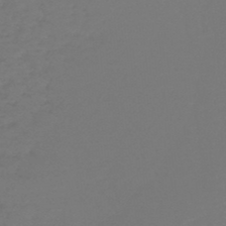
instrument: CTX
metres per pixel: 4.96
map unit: lHb
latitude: -47.2376
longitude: 65.3132
